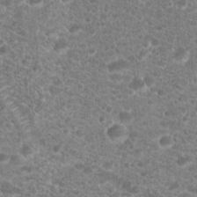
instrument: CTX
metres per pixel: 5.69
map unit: Hto
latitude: 19.5749
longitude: -37.4238
